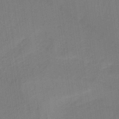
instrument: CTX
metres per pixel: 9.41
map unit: lHb
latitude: -34.1417
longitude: 66.8219
